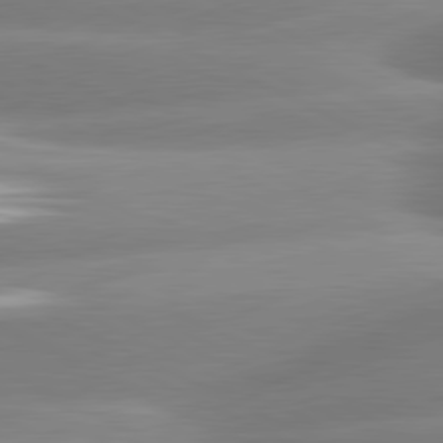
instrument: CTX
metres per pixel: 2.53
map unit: lApd
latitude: 80.8947
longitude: -159.5938
